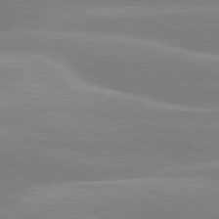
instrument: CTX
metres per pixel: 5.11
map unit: lApd
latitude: 80.0633
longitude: -134.0822
